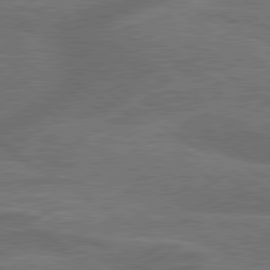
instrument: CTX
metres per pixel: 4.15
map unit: lApd
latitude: 79.9339
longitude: -164.7057
